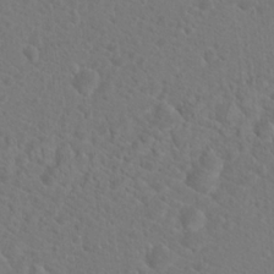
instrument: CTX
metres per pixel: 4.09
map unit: Hto
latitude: 18.5734
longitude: -37.2348
